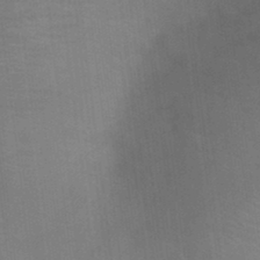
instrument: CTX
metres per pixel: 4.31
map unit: Ht
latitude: -4.1039
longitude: -27.5371
